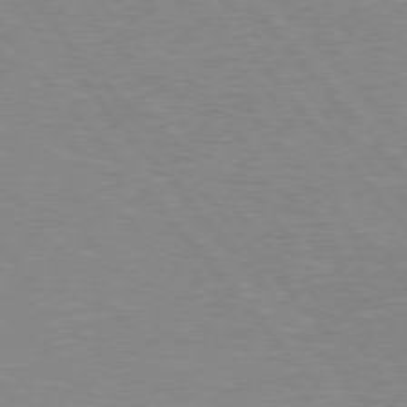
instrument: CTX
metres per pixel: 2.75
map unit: Hpe
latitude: 75.7828
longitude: -155.0647
